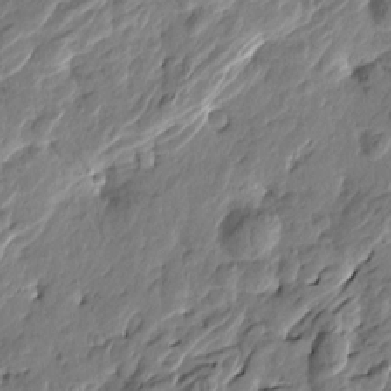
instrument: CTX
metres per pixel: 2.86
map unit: Htu
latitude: -2.1227
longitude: -179.4994
